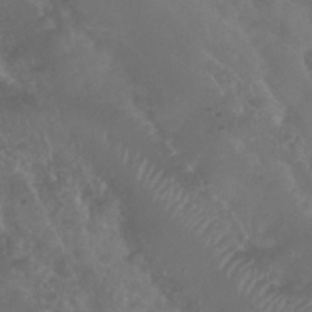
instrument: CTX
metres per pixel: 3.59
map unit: Nhu
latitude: 28.6490
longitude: -55.9717
